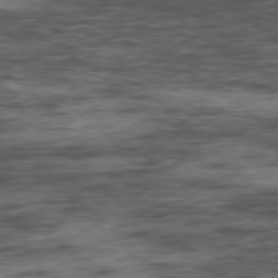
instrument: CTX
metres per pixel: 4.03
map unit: Hpe
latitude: -78.4440
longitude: 15.0487
